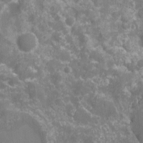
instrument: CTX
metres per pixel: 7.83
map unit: Ht
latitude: -10.5574
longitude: -23.4804
